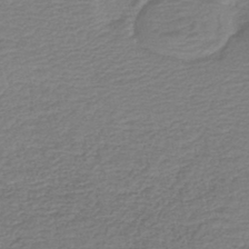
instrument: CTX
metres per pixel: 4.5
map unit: HNb
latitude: -42.2361
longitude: 50.4251
